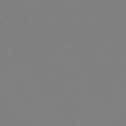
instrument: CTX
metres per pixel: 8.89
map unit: Ap
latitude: -73.6533
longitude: -69.2726
